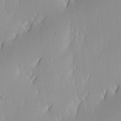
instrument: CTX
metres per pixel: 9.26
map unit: Ave
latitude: 3.1592
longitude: -113.2537
